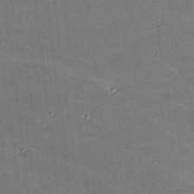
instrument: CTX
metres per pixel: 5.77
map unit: lHvf
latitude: -10.7841
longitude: -104.0444
